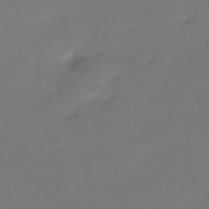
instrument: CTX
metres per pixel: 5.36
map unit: HNhu
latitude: -42.1605
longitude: 93.1620
